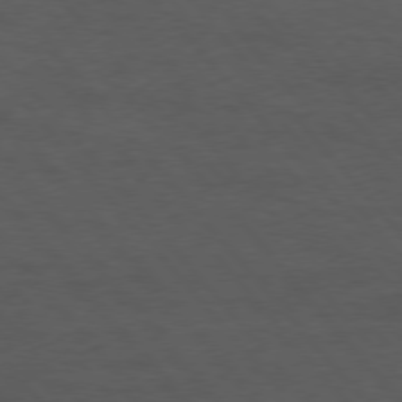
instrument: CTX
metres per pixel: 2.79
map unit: Hpe
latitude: 75.3482
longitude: -146.3468
